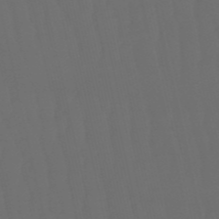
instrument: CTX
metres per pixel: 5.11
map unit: eHb
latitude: -50.8219
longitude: 76.5007
